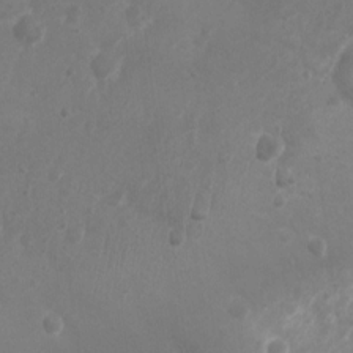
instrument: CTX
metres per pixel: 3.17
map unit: Nhu
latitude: 5.5371
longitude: -18.6679
